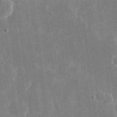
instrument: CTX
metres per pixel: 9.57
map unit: eHh
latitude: 16.4034
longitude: -71.1214
